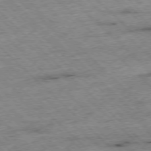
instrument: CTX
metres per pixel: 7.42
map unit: Hpe
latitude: -77.3321
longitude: -15.0270
